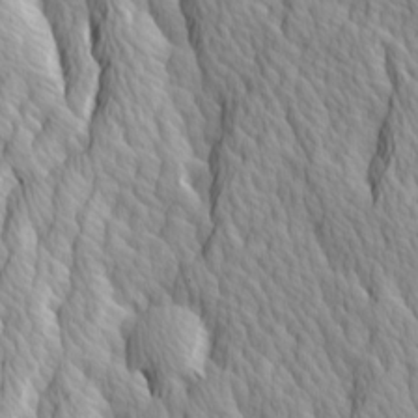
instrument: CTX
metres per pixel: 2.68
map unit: Ave
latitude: 14.3279
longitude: -133.1970
